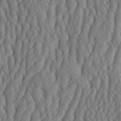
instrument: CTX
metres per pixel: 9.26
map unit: HNhu
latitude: -3.2753
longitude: 13.5777
